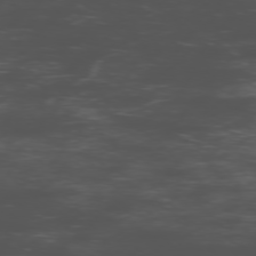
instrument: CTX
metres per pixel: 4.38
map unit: Ap
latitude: -76.4629
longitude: -82.9513
